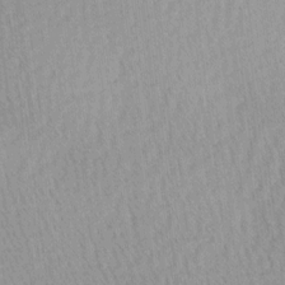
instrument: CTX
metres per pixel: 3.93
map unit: Ave
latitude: 11.3671
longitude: -107.2159
